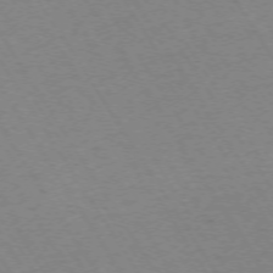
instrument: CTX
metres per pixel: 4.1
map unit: Ap
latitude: -73.2376
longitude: -71.6694
